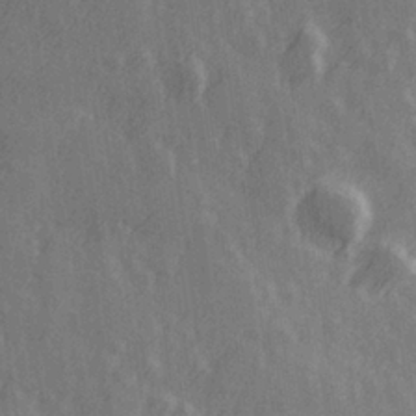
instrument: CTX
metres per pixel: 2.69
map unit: Hve
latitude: 26.5357
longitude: 146.8597
